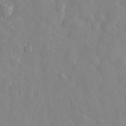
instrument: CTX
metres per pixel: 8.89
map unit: eHh
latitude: 31.5938
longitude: -72.6491
